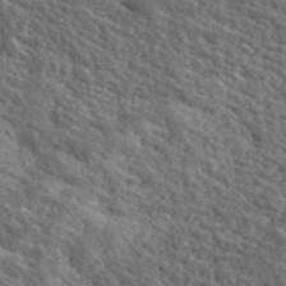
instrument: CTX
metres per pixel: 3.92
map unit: lHvf
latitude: 41.0458
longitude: -89.6883
